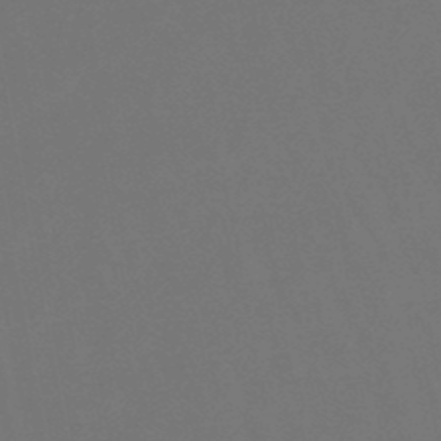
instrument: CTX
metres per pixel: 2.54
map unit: lHb
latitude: -47.7855
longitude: 69.3509
